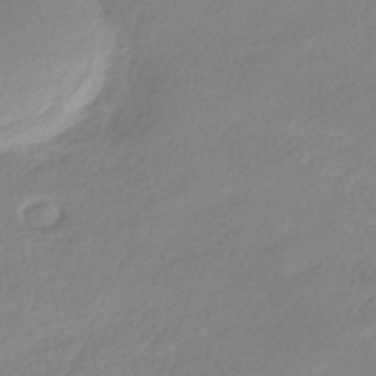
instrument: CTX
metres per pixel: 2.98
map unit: HNhu
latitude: -40.4062
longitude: 94.0283
